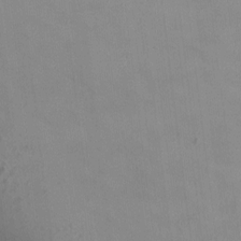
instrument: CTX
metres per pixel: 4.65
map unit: HNhu
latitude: 2.6490
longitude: 6.7841
